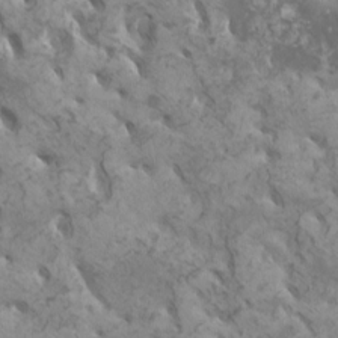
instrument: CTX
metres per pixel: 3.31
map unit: HNhu
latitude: 1.7260
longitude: 7.1242
